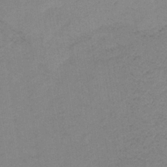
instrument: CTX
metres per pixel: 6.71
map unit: HNb
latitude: -33.3132
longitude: 63.2942
